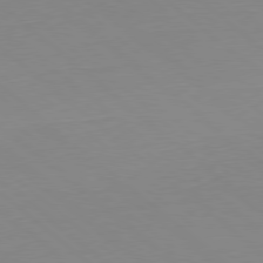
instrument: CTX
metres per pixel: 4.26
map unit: Hpe
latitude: -79.6721
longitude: 9.5777
